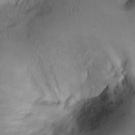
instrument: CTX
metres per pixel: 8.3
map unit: Ht
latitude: -2.5006
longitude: -13.3671
